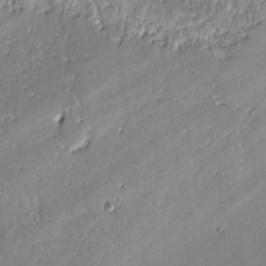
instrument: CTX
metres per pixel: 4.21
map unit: lAvf
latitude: -1.1620
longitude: -106.8002
